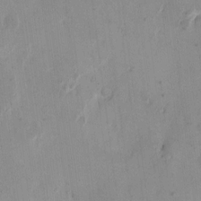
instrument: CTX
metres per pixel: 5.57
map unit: eHh
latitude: 11.5182
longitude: -68.3467
